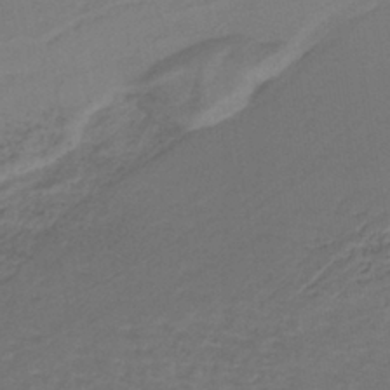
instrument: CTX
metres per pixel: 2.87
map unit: lHb
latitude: -38.3684
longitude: 57.9367
